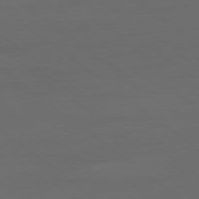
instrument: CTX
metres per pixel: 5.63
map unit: Ap
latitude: -78.8975
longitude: -56.1010
